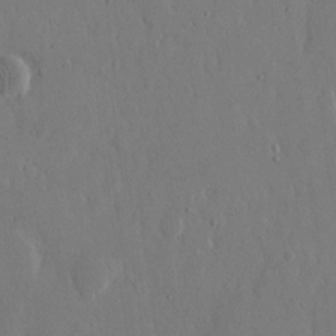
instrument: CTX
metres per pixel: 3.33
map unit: eHh
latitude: 15.1404
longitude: -69.8772
